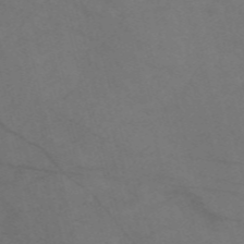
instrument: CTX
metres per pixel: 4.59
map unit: Nve
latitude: -58.1605
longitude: 51.2943
